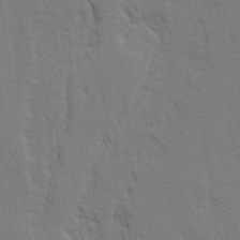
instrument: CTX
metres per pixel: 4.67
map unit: Ave
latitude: 22.3845
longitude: -130.1956
